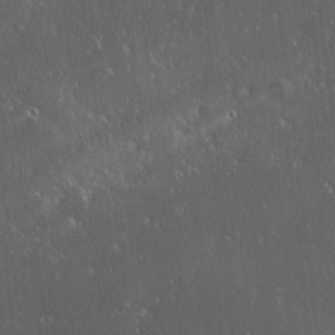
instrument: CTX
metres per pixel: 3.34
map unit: Ave
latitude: 0.3467
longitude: -113.7638
